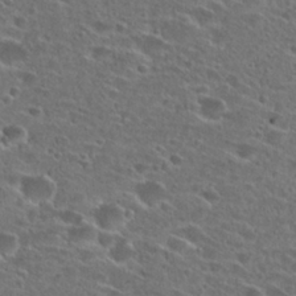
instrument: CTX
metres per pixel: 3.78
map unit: Hto
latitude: 26.8947
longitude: -46.3845
